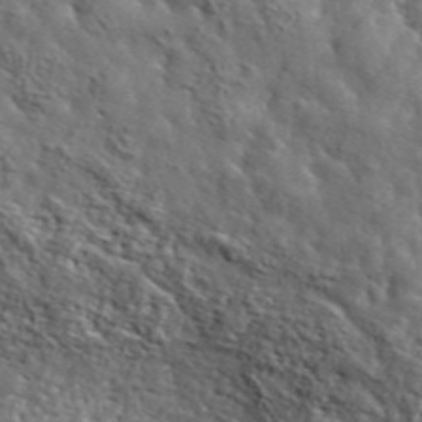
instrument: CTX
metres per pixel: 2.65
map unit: lHvf
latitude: 36.4601
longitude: -86.7624
